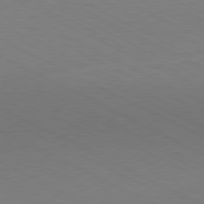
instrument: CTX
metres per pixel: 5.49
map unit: Hpe
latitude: -81.0298
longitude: 13.2565
